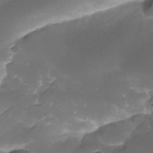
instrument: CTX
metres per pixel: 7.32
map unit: Nhe
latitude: -35.2376
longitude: -146.3279
